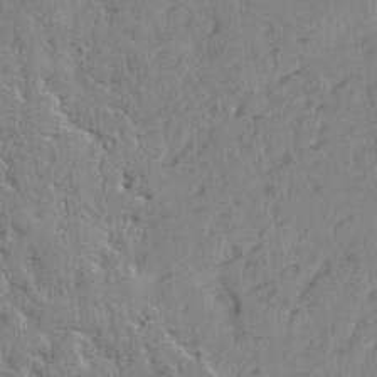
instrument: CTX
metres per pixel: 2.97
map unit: lAvf
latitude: -2.7274
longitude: -105.4994
